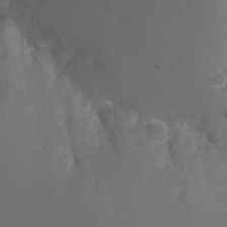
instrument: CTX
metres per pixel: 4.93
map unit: Ht
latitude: -3.0297
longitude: -26.3089
